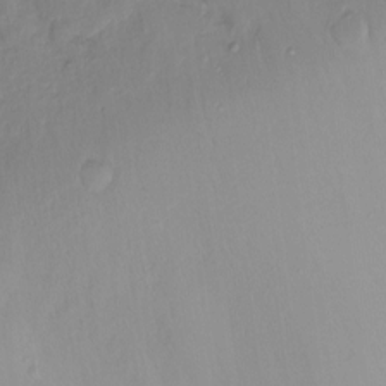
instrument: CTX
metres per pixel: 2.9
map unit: Ht
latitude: -14.5007
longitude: -57.4237
